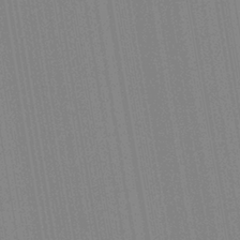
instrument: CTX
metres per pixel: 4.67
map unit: Aa
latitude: 28.5168
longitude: -147.6505
